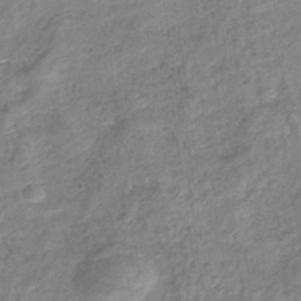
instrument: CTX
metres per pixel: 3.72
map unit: eHb
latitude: -38.6330
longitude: 78.7841
